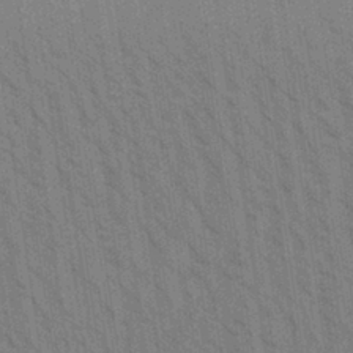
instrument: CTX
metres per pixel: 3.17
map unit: Aa
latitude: 30.7247
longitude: -139.8583
